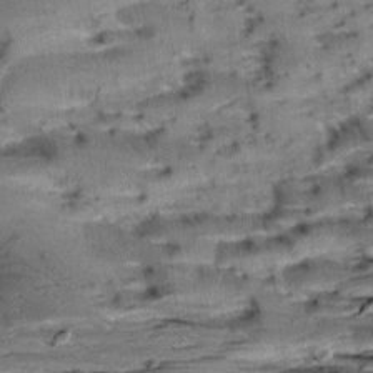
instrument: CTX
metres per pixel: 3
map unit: Aa
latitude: 9.4049
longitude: -139.7261
